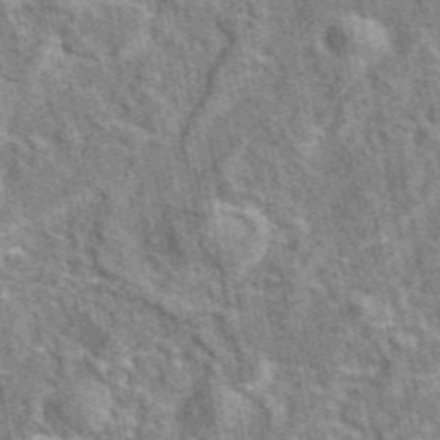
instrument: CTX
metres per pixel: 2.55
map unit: eAb
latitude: 45.3292
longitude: 110.5195
